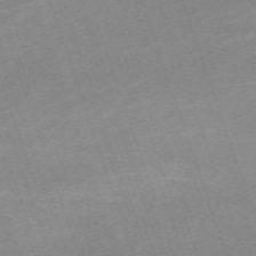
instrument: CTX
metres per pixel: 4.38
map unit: eHh
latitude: -64.6330
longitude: 50.4062
